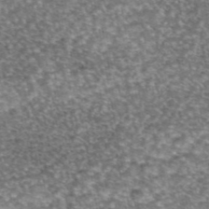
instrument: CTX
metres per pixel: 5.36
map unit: eAb
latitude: 45.5560
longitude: 104.1983
